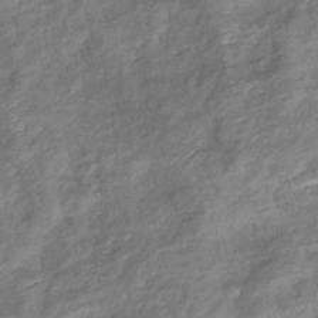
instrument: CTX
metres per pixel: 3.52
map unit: eHb
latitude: -38.4062
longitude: 76.3684
